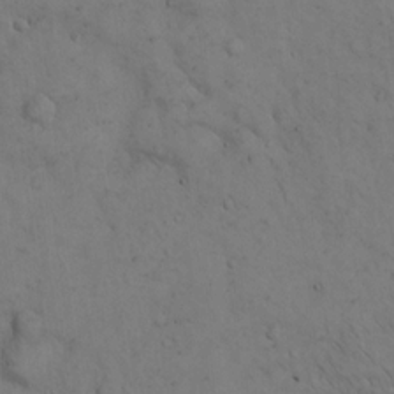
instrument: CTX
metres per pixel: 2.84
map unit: Hto
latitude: 13.5938
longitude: -59.7261
